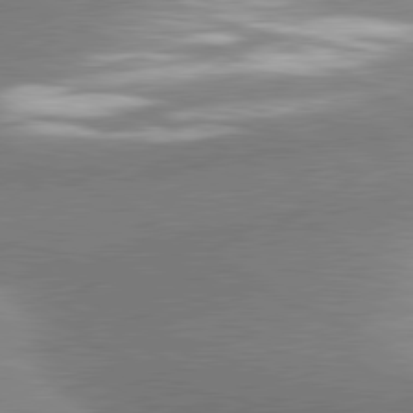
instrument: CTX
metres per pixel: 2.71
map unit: lApd
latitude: 80.9136
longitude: -163.1215
